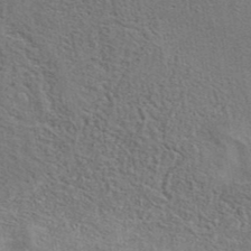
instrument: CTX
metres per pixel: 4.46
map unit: eAb
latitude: 40.9324
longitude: 103.8800
